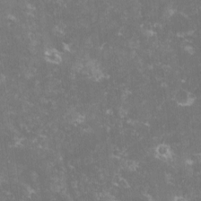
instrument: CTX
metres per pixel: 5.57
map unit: lHvf
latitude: -13.5210
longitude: -98.9324
